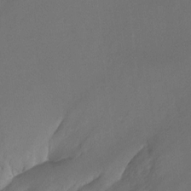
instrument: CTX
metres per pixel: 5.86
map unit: Ht
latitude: -0.2551
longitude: -35.4426
